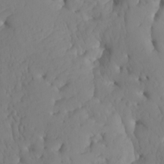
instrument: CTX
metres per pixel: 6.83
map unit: Htu
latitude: -8.3873
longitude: -65.8961
